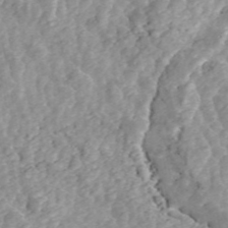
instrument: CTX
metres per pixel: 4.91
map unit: ANa
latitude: 45.7449
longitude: 28.4818
